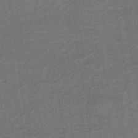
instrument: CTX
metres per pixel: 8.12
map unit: lHb
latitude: -38.6519
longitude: 71.2754
